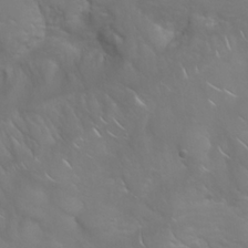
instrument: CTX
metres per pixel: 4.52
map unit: Nhu
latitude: 23.9339
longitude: -61.4426
